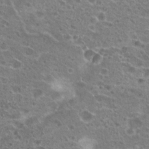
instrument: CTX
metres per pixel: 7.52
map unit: Hto
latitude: 21.1026
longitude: -41.3859
